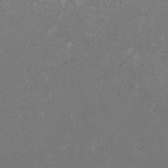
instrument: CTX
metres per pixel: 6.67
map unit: HNhu
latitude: 0.9891
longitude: -0.8758
